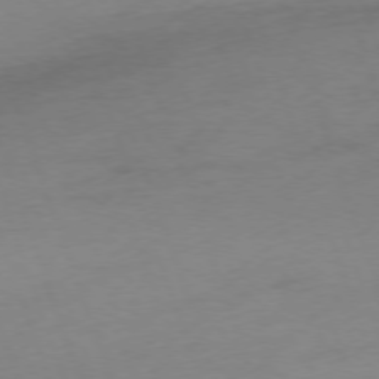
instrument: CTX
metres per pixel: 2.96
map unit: Ap
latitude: -75.1620
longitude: -73.7450
